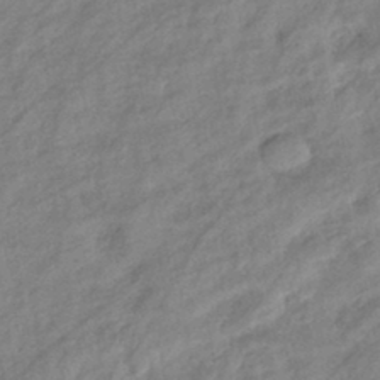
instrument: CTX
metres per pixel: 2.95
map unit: eHb
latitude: -41.7477
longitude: 83.2376
